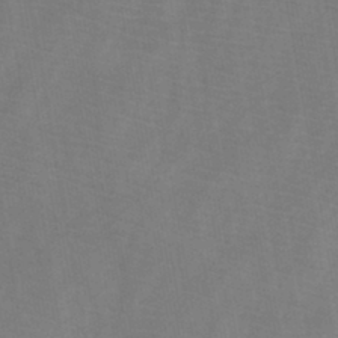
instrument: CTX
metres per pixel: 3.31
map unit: HNb
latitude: -44.5574
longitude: -39.6883
